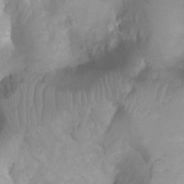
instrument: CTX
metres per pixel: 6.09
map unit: Htu
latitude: 3.7827
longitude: -21.5560
